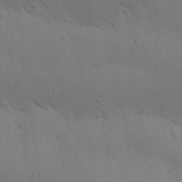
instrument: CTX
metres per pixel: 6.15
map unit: Aa
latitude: 25.6693
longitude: -142.5168
